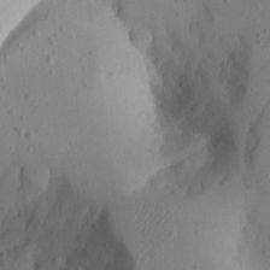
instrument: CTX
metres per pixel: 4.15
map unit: Aa
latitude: 23.8394
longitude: -127.6316
